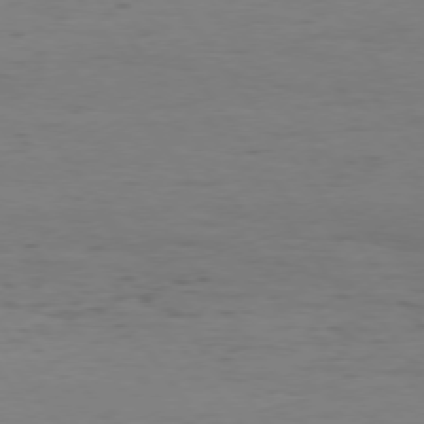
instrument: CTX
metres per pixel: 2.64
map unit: Hpe
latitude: 74.4601
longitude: -130.9514
